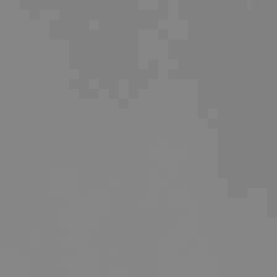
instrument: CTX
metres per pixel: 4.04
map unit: Ht
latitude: -4.5573
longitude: -61.0836
